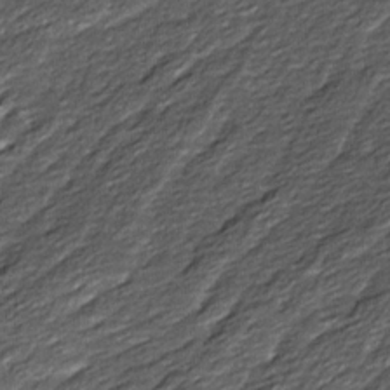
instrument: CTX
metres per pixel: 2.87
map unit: Ave
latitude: 16.2145
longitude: -136.7435
